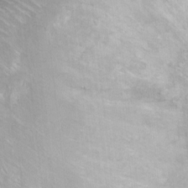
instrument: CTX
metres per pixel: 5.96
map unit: Hto
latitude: 6.8191
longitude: -36.0822
